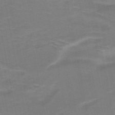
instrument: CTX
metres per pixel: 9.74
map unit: HNb
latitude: -48.7652
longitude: -48.2145
